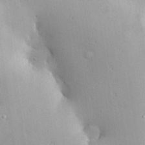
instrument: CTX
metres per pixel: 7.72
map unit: Hve
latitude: 25.1781
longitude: -91.6316
